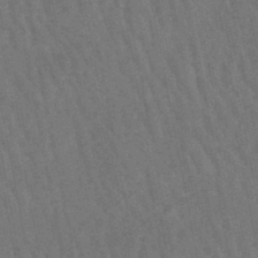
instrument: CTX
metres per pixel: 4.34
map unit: lHb
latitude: -47.1998
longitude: 76.8408
